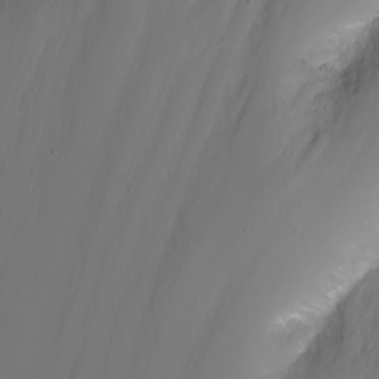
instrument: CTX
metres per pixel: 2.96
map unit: Nhu
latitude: -9.5399
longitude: -70.1578
